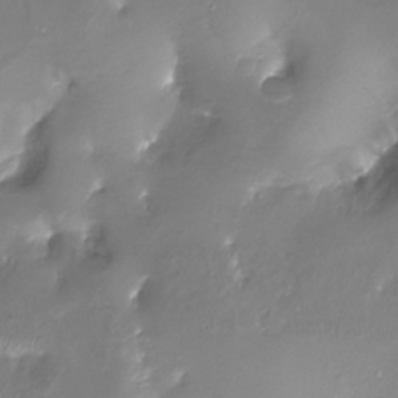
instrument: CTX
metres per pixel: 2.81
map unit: Ht
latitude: -17.5399
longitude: -44.9513
